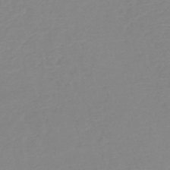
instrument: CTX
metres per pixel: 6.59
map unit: HNb
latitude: -48.8219
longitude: -43.9717
